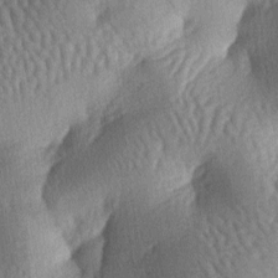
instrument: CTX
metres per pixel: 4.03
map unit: lAa
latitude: -6.4062
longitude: -127.1592
